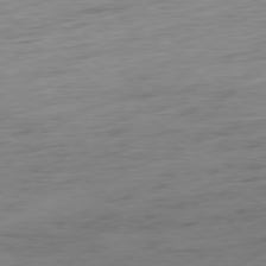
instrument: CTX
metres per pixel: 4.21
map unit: Ap
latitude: -78.5573
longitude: -71.2159
